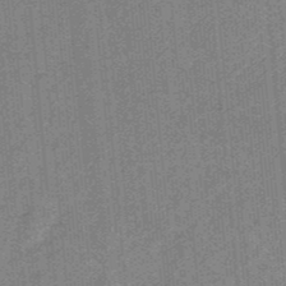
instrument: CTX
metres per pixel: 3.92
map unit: HNb
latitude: -34.4629
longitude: 57.0864
